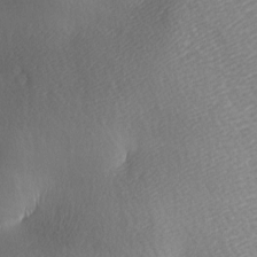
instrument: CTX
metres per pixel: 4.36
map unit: lAa
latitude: -5.6910
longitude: -121.0081
